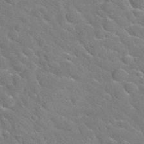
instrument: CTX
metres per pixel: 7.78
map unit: Hto
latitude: 35.3670
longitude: -49.1403
